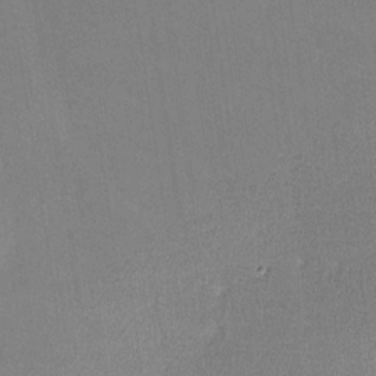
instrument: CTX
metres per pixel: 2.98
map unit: lHvf
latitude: -11.4454
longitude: -102.3278
